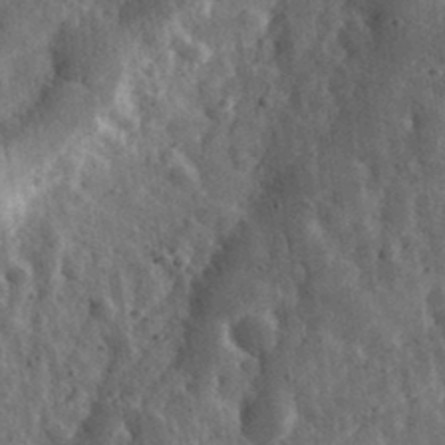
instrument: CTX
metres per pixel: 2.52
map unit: eHh
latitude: 33.8016
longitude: -79.8773
